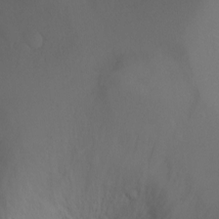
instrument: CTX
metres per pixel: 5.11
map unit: Ht
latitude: -2.0849
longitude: -27.1214
